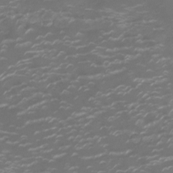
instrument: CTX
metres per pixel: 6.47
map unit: Ht
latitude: -10.3873
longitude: -19.4426
